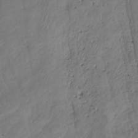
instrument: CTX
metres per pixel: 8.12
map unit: Hto
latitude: -8.3873
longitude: -44.5923
